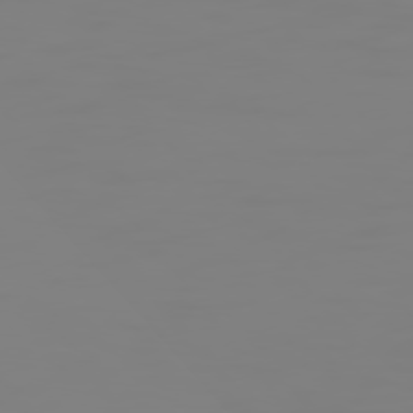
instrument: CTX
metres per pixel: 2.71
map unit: Hpe
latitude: 74.9136
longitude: -127.4993
